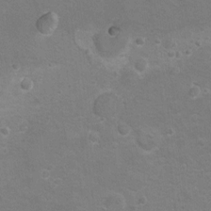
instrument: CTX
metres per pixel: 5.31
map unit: Hto
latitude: 9.0270
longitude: -31.0270
